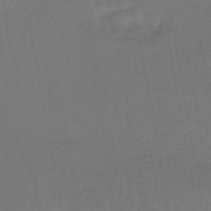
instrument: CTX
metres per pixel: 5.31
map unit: HNhu
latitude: -45.6722
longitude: 92.6518
